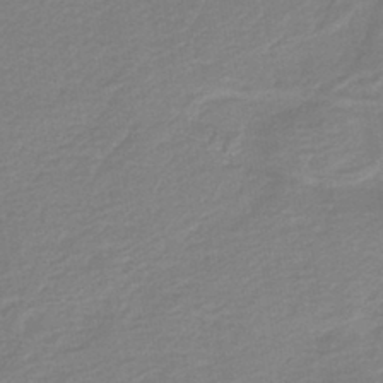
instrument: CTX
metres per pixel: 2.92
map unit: HNb
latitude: -41.0297
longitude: 51.2376
